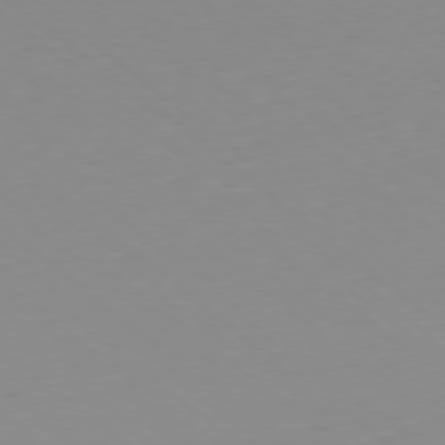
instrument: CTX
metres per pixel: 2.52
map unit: Hpe
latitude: -78.5007
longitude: 13.2376
